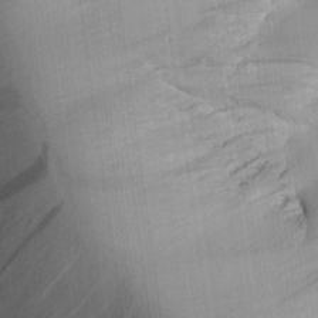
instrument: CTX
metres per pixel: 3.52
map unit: Aa
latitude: 25.7638
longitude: -143.4616
